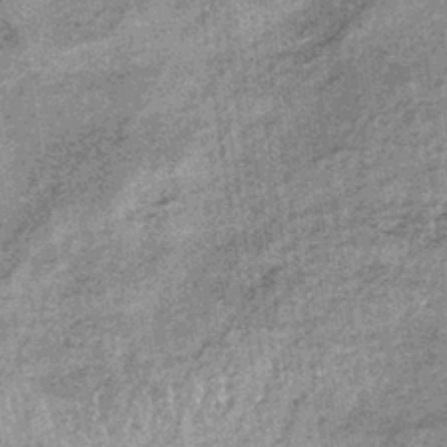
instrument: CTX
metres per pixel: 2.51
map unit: lHb
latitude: -37.0675
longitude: 66.2551
